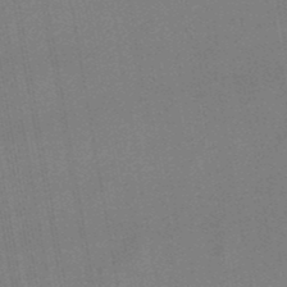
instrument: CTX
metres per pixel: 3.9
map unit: lHb
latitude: -48.6330
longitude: 71.4643
